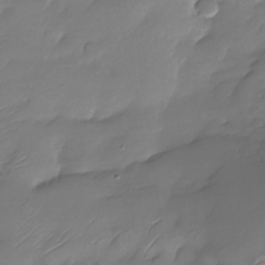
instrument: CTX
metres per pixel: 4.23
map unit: Nhu
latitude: -28.3306
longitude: -60.1200
